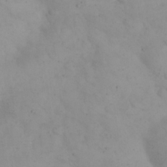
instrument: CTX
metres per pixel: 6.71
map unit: eHh
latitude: 24.4601
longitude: -63.8584
